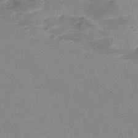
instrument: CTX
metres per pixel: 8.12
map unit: Nve
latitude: -56.9919
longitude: 50.9353
